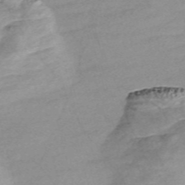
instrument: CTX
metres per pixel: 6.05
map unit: Nve
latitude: -57.6344
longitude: 61.3510
